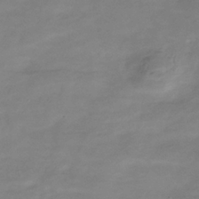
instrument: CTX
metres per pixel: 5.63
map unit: Hve
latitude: -34.5574
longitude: 89.3698
